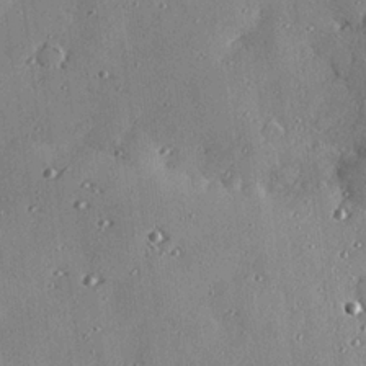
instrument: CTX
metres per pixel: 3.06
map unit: eHh
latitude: 23.6127
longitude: -90.5357
